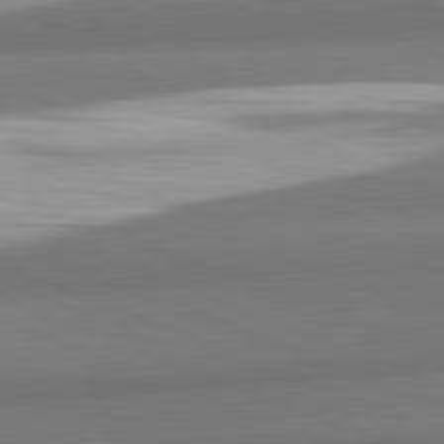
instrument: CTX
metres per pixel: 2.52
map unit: lApd
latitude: 82.2522
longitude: 153.5966
